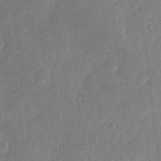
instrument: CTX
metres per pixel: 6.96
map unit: eHh
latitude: 3.9717
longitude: -70.8569
